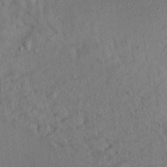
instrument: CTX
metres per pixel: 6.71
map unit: Aa
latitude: 20.4979
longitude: -147.8017
